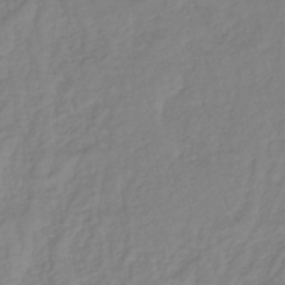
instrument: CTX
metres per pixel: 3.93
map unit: lHb
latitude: -37.3887
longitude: 70.1228
